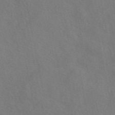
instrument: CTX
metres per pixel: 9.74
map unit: eAb
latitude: 50.0633
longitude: 119.7478
